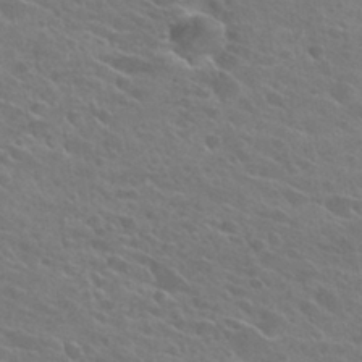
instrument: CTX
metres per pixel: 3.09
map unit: Hto
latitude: 26.0444
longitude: -41.5749
